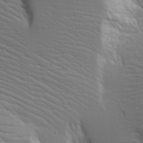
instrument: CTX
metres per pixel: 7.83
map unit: lAvf
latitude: 16.5168
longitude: -126.3845
